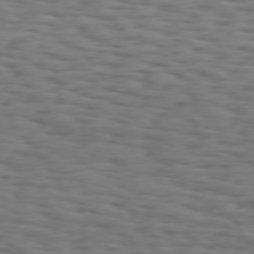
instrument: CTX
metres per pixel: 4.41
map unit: Hpe
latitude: 74.1956
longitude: -133.1970
